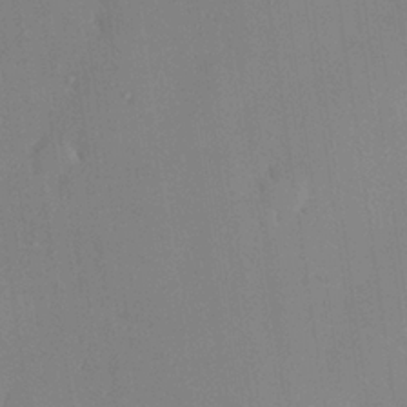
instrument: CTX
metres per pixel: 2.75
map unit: Hve
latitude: 24.7057
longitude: -91.8394
